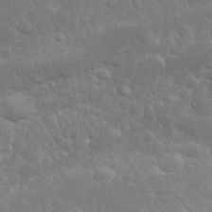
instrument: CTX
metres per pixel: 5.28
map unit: eHh
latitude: 32.5168
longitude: -64.0633
